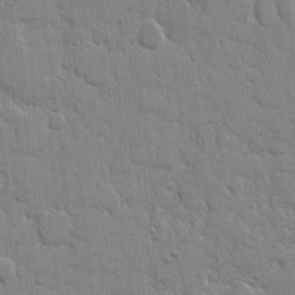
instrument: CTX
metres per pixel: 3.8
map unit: eHh
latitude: 8.1200
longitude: -66.7624
